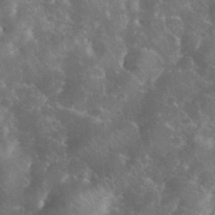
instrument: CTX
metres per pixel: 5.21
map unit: eHh
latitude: 35.3670
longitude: -65.9150
